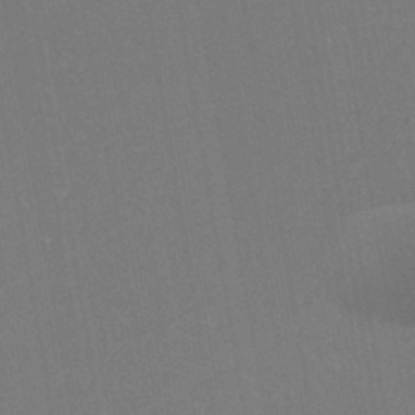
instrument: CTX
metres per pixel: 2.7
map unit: eHh
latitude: -44.6707
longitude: -28.9325
